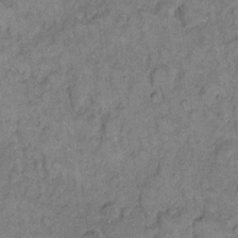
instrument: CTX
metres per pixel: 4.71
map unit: eHh
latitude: 11.6127
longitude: -63.9717
